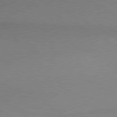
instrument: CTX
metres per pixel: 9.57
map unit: lApd
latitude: 80.0822
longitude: 167.7100
